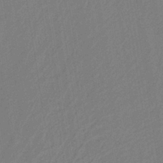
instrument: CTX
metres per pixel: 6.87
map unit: lHb
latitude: -38.7274
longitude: 54.8597
